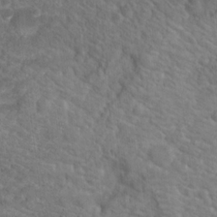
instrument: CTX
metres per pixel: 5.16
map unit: Hto
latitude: 19.2159
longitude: -38.7435
